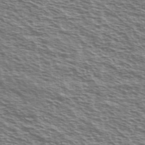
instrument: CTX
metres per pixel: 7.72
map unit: Ave
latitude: 38.4601
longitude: -110.2145
